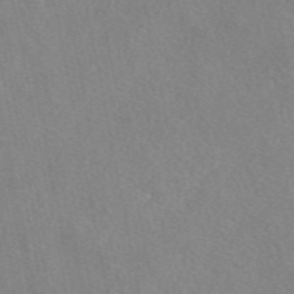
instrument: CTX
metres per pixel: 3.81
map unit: eAb
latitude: 48.0633
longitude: 111.5966
